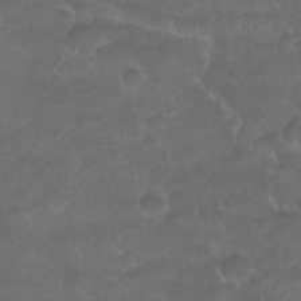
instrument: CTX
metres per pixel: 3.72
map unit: Nhu
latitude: 26.5735
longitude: -52.7813
